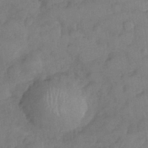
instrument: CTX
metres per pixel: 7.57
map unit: Nhe
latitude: -36.3306
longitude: -177.2537
